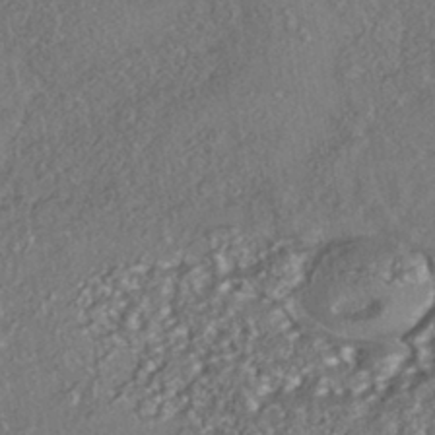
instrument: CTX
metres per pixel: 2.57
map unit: HNhu
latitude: -41.6722
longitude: 107.9178
